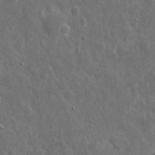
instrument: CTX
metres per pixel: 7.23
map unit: eHh
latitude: 10.5546
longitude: -73.0648
